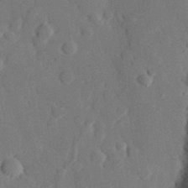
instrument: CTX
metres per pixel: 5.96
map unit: eHh
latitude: 29.3859
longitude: -81.0080
